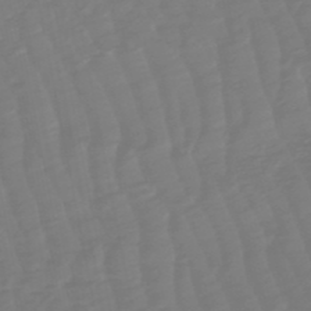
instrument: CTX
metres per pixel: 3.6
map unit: lHb
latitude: -49.8045
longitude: 82.7085
